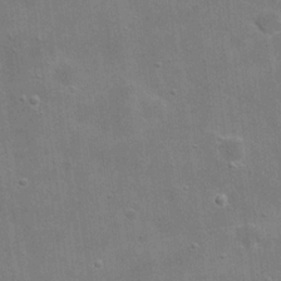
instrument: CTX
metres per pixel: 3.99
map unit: eHh
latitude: 20.6113
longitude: -66.2711
